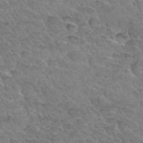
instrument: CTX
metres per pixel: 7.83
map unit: Hto
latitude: 33.4993
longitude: -46.3657
